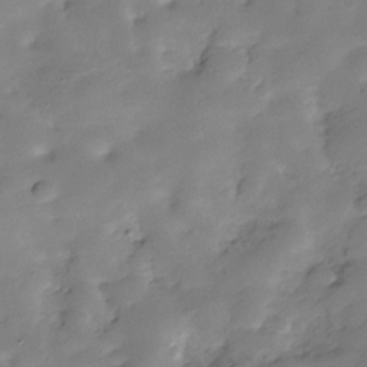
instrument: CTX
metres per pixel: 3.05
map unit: Hve
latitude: -30.1417
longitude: 90.4062
